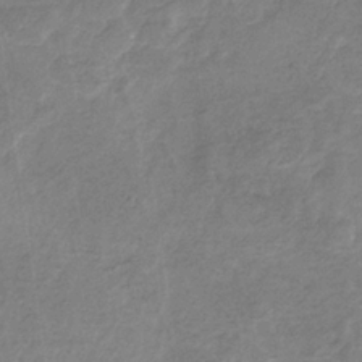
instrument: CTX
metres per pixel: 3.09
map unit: HNb
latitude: -33.0676
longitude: 59.6532
